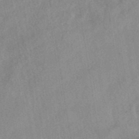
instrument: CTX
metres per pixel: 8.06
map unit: eAb
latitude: 40.3656
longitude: 108.8975
